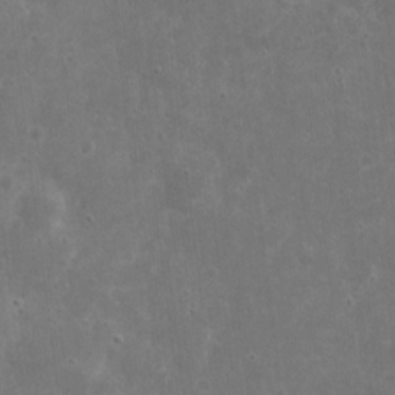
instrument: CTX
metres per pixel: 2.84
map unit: eHh
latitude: 8.7246
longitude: -72.9136
